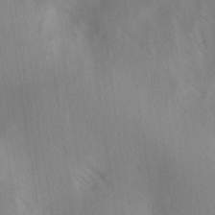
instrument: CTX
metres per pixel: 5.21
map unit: lAa
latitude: 17.7639
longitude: -138.4979
